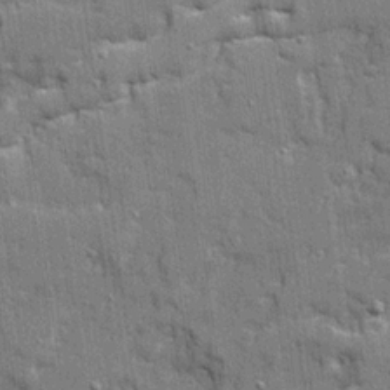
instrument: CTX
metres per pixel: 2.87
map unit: Ave
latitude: 20.3845
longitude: -128.9514
